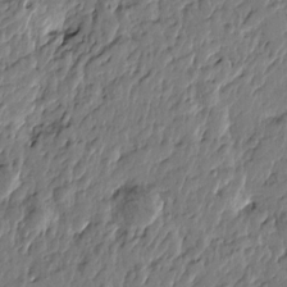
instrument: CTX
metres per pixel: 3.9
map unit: Htu
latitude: -4.9730
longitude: 178.9919
